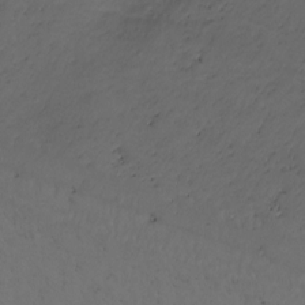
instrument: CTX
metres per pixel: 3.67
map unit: Ht
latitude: 1.2726
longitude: -35.0836
